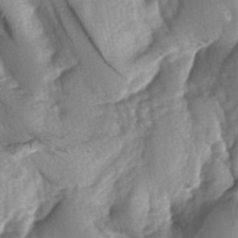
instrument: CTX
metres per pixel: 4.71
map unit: lAa
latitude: -6.5385
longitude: -126.2523
